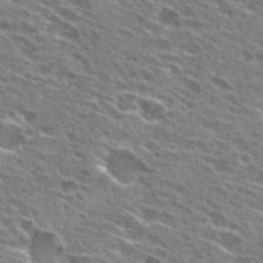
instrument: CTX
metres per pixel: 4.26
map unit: Hto
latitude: 27.2726
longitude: -44.4979
